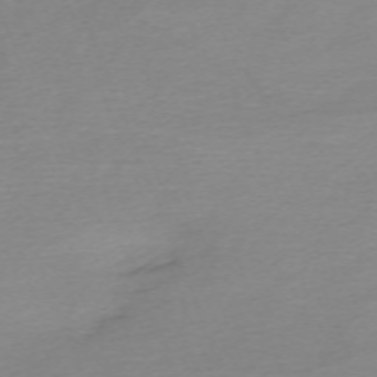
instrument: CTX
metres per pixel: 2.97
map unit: Nhu
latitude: -66.9919
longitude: 39.6344
